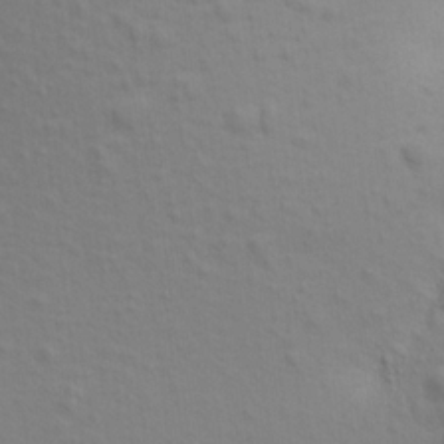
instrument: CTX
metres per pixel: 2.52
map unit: Aa
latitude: 18.5356
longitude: -144.7624
